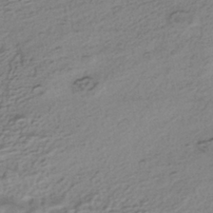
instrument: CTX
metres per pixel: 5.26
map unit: HNhu
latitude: -41.2187
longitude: 99.1242
